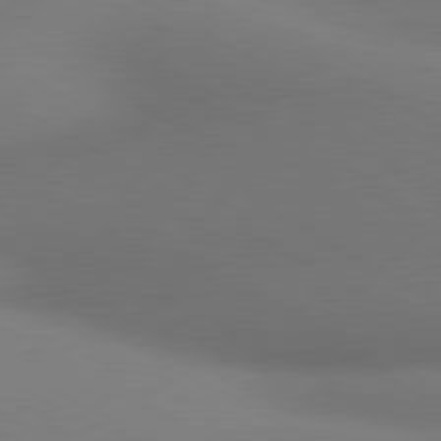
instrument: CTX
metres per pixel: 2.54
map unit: lApd
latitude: 80.5735
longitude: 130.1606
